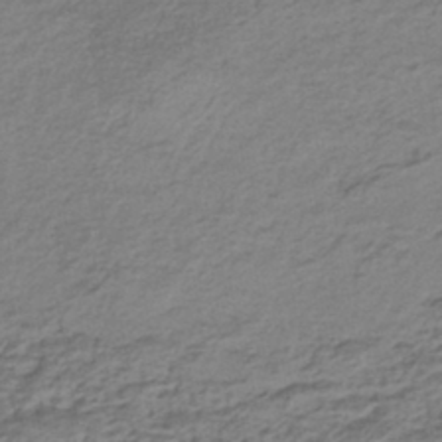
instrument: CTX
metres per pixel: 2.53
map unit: HNhu
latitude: -43.1431
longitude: 103.2565
